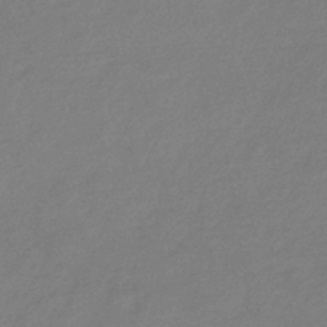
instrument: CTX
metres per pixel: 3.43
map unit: eHb
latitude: -37.8044
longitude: 78.6707
